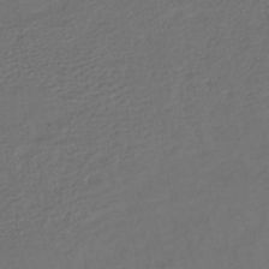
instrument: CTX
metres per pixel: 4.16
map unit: lHb
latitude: -38.9731
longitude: 71.0109
